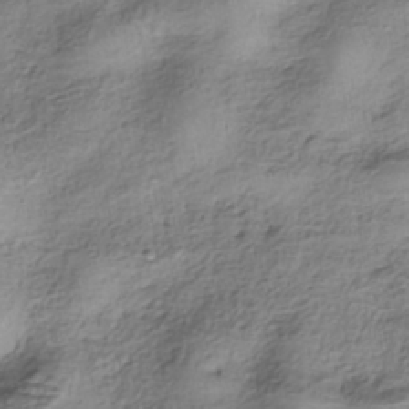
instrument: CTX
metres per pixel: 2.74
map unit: HNhu
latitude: -39.7856
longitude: 107.3132
